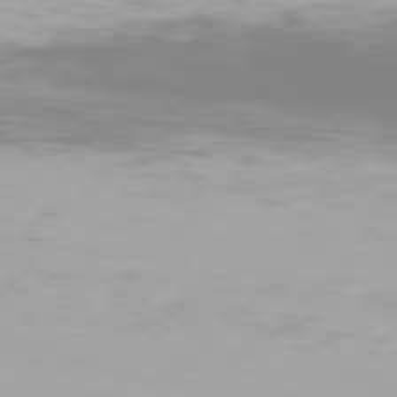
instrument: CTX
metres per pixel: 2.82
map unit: Hpe
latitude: 77.8961
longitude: -135.7449
